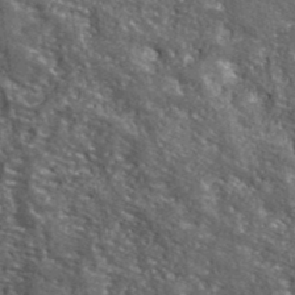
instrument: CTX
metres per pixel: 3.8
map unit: eHh
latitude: 42.3656
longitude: -90.9892
